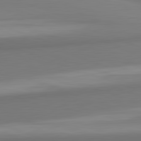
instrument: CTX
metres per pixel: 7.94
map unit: lApd
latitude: 82.3467
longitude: 169.2376
